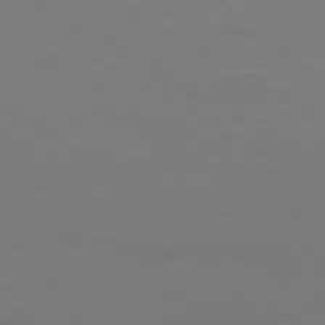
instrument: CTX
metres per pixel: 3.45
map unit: Ap
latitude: -80.6141
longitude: -60.8380
